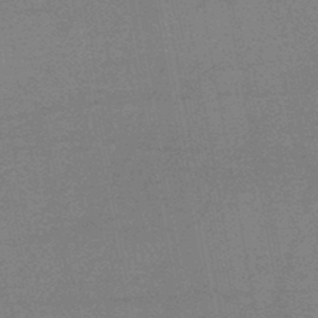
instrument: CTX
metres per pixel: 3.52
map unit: HNb
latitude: -47.3887
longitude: -39.5560
